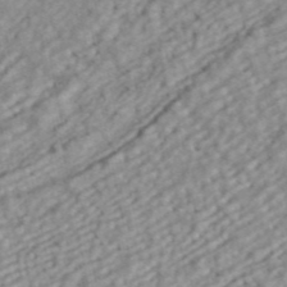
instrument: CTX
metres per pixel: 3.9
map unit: ANa
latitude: 42.5168
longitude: 18.0850
